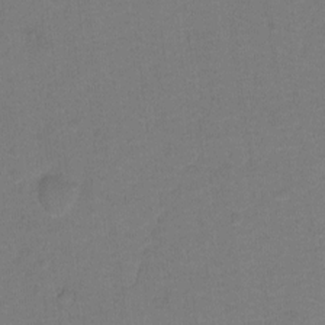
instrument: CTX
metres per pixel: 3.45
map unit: Hto
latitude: -1.3321
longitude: -34.3656
